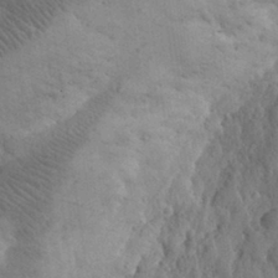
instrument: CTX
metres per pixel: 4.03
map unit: eHh
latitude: 30.6302
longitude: -68.5168
